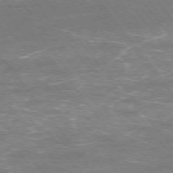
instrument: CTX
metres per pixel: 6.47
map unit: Ap
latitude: -75.2565
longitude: -74.8569
